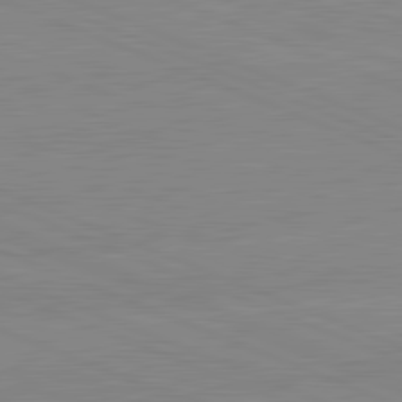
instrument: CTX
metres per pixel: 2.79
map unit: lApd
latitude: 81.7450
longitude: -157.4426
